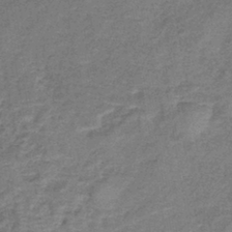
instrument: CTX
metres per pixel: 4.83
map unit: lHb
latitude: -40.4629
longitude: 75.4455
